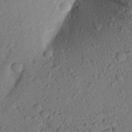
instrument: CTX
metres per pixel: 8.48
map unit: Aa
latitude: 23.8961
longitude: -148.0822
